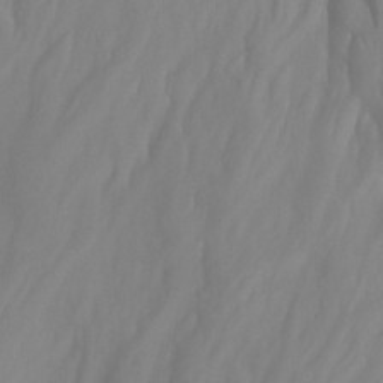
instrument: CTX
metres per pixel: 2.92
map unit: Ht
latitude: -4.6896
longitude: -61.6505
